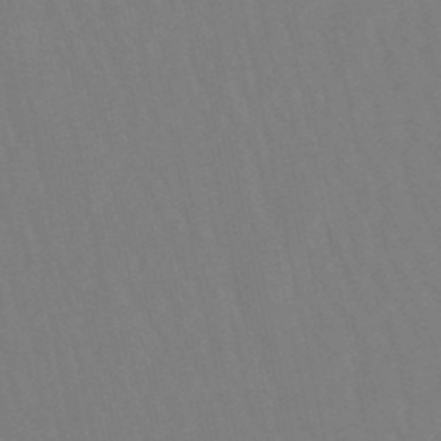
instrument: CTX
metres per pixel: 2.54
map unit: lHb
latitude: -49.6344
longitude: 71.4832
